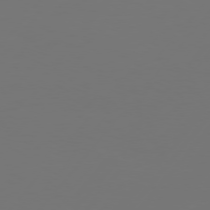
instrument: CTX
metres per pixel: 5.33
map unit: Hpe
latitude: 75.8017
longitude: -129.3670
